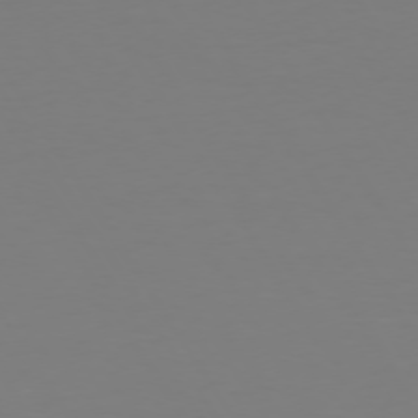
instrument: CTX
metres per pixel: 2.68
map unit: Hpe
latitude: 72.9325
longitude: -122.6490
